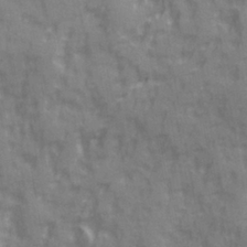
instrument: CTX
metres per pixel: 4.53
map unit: Ave
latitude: 20.2901
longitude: -132.4412
